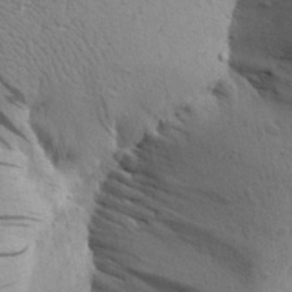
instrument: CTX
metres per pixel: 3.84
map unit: Aa
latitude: 26.1578
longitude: -148.5546
